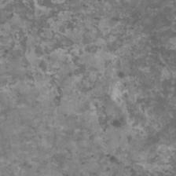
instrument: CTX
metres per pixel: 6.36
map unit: HNhu
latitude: 2.8947
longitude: 3.6532
